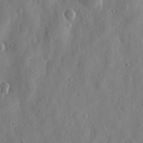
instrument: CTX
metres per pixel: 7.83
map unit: Htu
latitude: -0.0661
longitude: -177.1403
